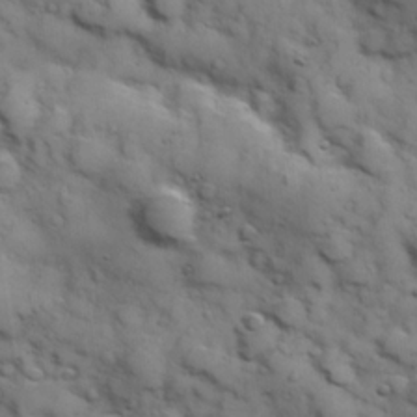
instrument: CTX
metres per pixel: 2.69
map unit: Hve
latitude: 24.5545
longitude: 147.1431
